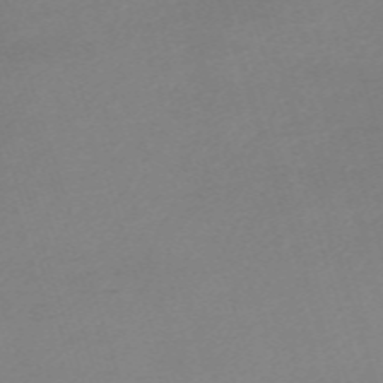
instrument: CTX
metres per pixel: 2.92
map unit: eHh
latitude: -62.1416
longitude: 51.5210
